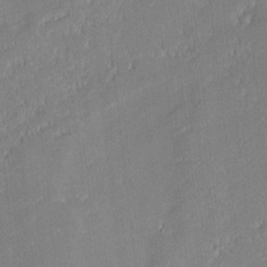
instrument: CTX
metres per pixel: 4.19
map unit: eHh
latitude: -2.4817
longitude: -82.7813
